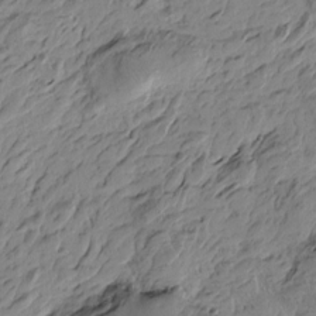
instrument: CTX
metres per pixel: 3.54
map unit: Htu
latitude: -4.4062
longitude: -178.4412
